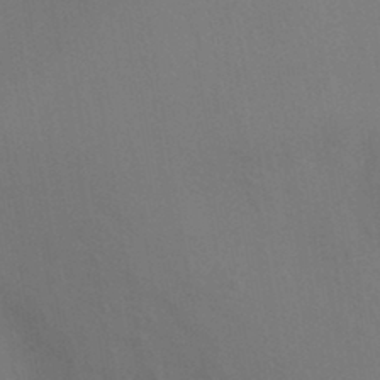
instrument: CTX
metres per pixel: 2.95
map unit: Ht
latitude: -3.3698
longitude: -27.1025
